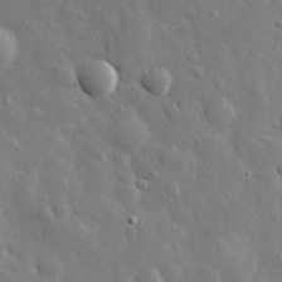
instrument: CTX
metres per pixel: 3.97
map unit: eHh
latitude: 29.1592
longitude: -78.4790
